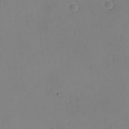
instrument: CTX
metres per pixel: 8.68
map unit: eHh
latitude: -9.1431
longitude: -67.1403
